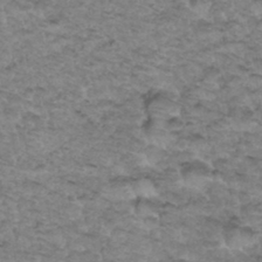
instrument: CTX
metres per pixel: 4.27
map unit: Hto
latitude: 34.9135
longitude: -47.7072
